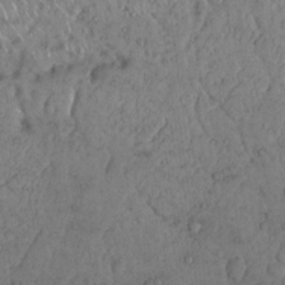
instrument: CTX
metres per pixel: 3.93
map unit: Nhu
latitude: 22.1578
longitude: -71.0647
